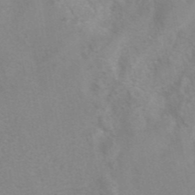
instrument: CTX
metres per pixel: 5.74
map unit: eAb
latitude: 41.8394
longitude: 106.2362
